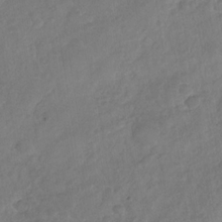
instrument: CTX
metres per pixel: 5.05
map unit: Nhu
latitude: -30.5951
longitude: -62.3279
